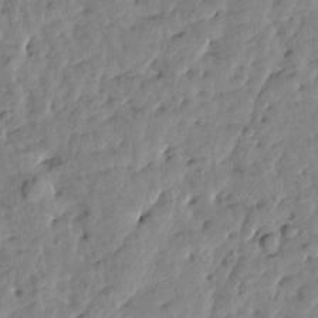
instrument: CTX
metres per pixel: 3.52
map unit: Htu
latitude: 1.2726
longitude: 179.8422
